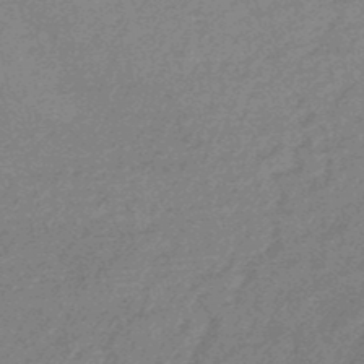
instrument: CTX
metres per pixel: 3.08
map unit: lHb
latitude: -48.2173
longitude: 82.5574
